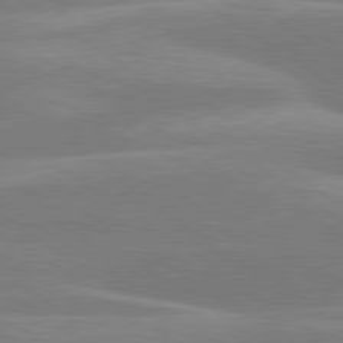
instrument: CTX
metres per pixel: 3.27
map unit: lApd
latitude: 79.5560
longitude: -122.4223
